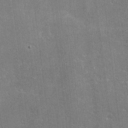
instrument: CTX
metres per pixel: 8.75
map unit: lHvf
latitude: -9.0864
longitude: -101.0836
